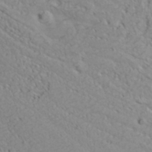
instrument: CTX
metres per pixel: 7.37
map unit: Hve
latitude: 32.5735
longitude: 148.9164
